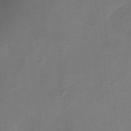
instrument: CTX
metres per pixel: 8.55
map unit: Nve
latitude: -20.7085
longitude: 107.2943
